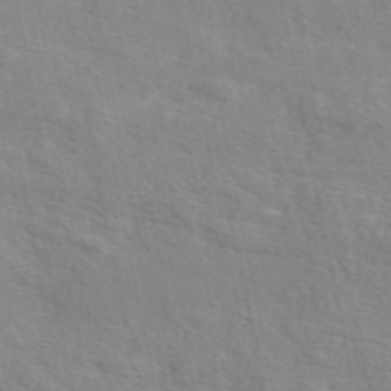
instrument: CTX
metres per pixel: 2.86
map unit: eAb
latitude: 49.0081
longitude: 119.7289
